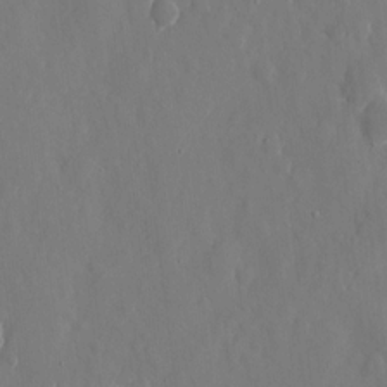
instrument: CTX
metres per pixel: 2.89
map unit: eHh
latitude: 10.4790
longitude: -71.0080
